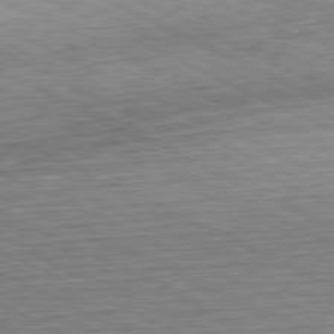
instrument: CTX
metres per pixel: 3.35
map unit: Hpe
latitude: -81.3888
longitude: 10.3306
